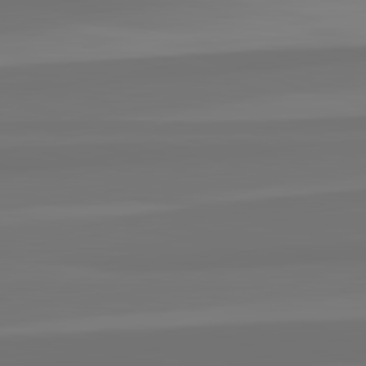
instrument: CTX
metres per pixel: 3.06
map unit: lApd
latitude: 82.8191
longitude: 158.5195
